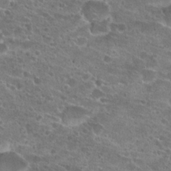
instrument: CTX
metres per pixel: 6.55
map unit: Hto
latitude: 21.8395
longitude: -41.6882
